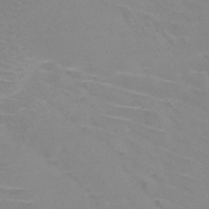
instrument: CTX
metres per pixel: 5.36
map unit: HNb
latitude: -45.5210
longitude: -42.0822
